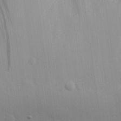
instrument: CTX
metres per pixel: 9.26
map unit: Hve
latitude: 26.9136
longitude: -92.8569
